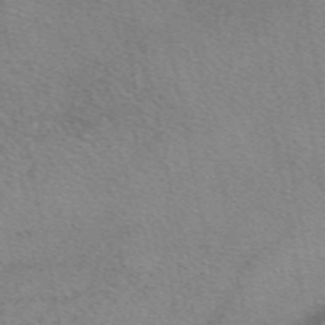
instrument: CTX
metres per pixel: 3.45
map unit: eAb
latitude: 50.4979
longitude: 109.9178
